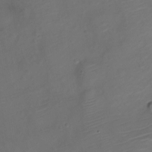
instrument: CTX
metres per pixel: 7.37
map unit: Nve
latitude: -20.0850
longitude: 106.7086
